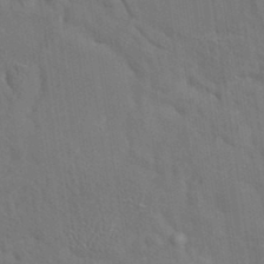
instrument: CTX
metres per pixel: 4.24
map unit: eAb
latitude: 35.2726
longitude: 111.7288
